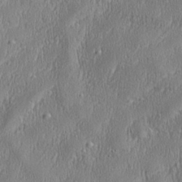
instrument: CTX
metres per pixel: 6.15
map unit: Aa
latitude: 28.2144
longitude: -138.0255
